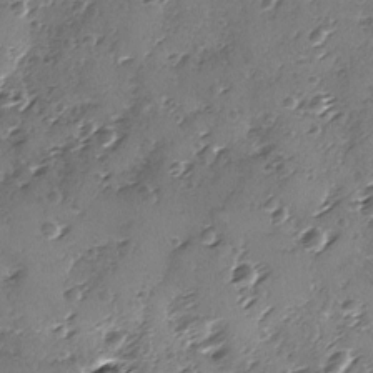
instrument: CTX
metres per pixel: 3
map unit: Ave
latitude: -8.7085
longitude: -117.8961
